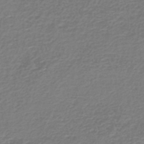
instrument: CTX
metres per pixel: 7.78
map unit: lHb
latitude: -45.4454
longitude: 61.5777
